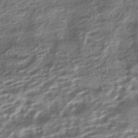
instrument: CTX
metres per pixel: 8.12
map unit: HNhu
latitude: -42.2928
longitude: 100.1794
